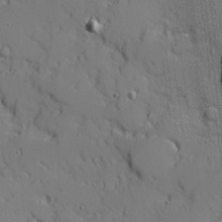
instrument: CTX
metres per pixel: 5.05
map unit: Ave
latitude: 11.5560
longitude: -101.2726
